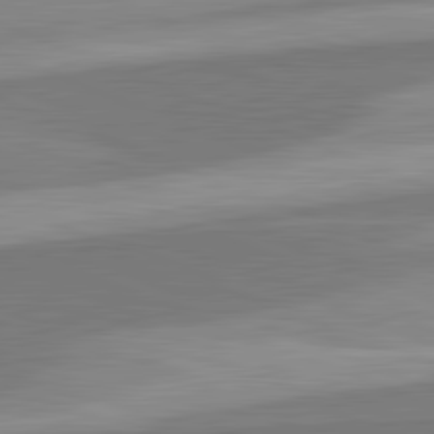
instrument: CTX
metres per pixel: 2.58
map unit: lApd
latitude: 82.3089
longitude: 138.0472
